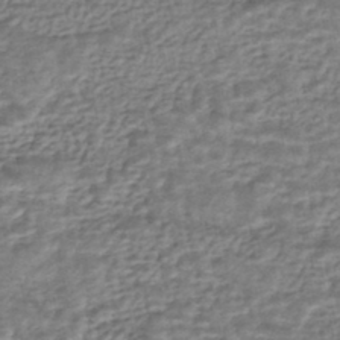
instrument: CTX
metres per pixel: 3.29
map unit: HNhu
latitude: -44.0283
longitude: 105.6155
